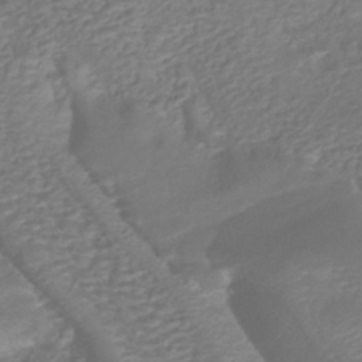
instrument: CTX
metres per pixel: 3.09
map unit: HNhu
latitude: -40.4629
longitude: 108.3873
